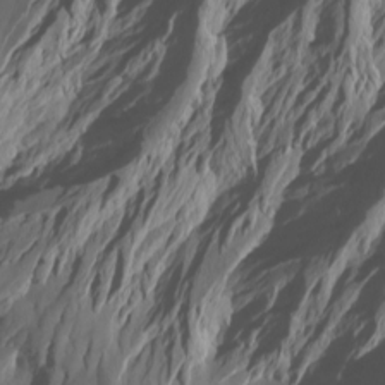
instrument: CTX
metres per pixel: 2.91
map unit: Htu
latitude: -7.8233
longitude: -64.4412
